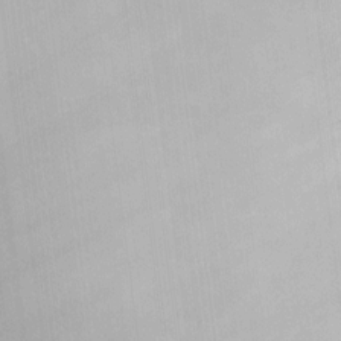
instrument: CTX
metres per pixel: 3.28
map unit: HNhu
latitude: 6.9136
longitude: 3.4265
